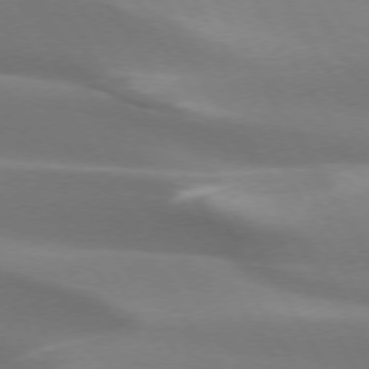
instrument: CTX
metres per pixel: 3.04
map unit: lApd
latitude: 73.6883
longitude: -49.6694
